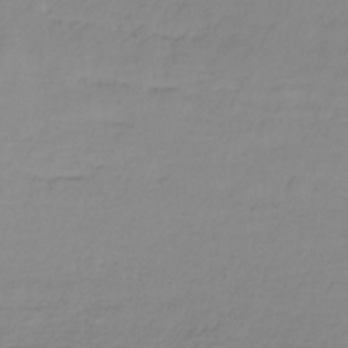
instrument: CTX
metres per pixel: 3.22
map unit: lHb
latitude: -34.7652
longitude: 70.2929
